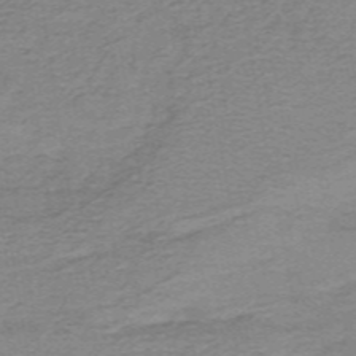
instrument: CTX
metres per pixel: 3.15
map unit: lHb
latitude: -40.8786
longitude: 54.2362
